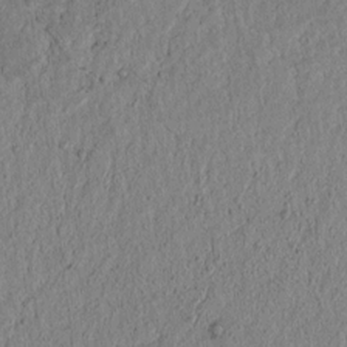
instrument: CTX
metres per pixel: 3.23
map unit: lAvf
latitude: 7.1592
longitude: 163.6911
